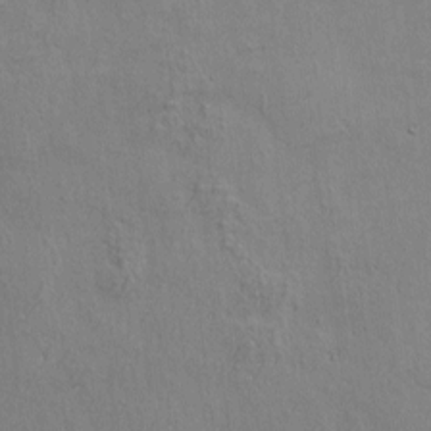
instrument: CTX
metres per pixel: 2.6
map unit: eHh
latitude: 3.4993
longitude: -78.1011
